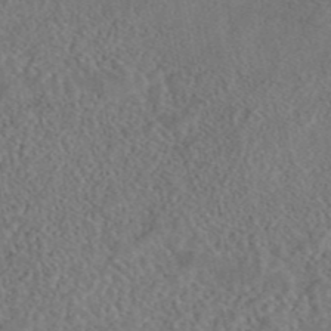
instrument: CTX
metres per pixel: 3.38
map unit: eAb
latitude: 43.6505
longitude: 108.4251
